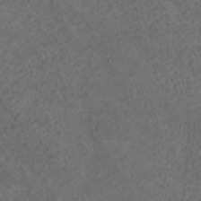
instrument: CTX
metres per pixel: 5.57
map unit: ANa
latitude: 35.7071
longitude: 14.1795
